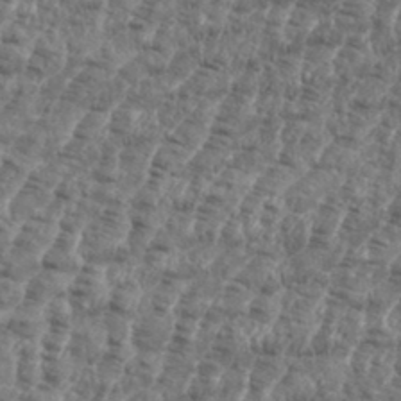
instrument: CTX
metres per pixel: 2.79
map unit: eHh
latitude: 35.6882
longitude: -136.2901
